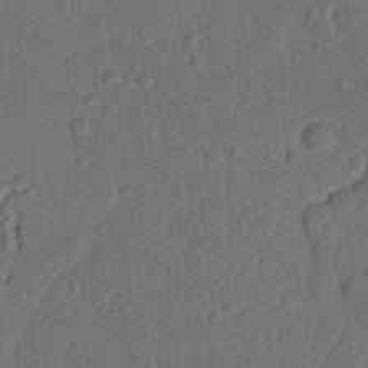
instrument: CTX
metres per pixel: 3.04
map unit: Ht
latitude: 10.5546
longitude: -75.0081
